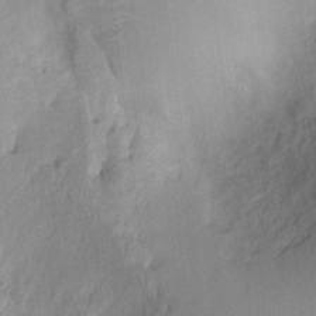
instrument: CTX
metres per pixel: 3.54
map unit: Htu
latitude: -5.8800
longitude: 151.7288
